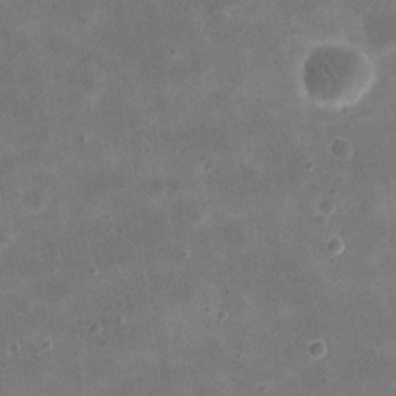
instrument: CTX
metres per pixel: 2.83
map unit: eHh
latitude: 20.9703
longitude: -66.6868
